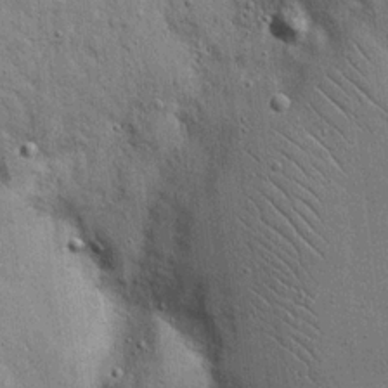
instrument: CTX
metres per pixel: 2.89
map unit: eHh
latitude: 19.4993
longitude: -61.2726
